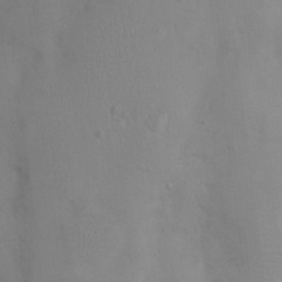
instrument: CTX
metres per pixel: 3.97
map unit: Nhu
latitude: -0.0661
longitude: -16.2145
